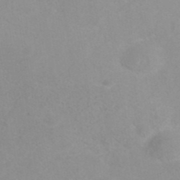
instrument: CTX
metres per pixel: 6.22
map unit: ANa
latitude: 40.1577
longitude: 23.0298
